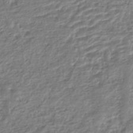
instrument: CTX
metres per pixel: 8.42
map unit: HNhu
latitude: -44.4251
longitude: 103.0109
